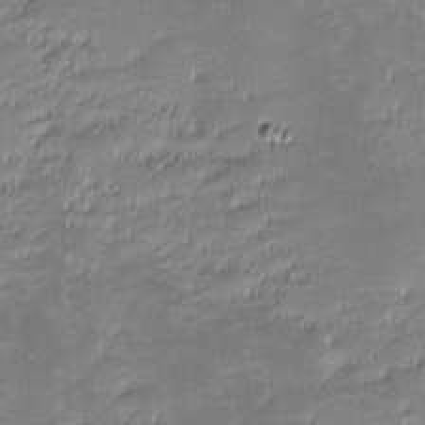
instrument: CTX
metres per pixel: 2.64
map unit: eHh
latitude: -1.8801
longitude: -85.7828
